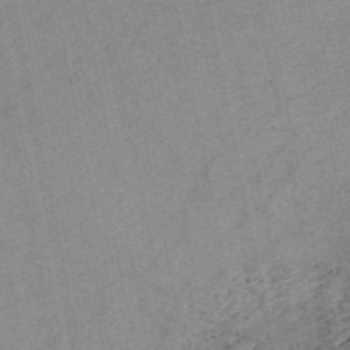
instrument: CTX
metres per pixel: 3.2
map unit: HNb
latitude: -55.7100
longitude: -39.5371
